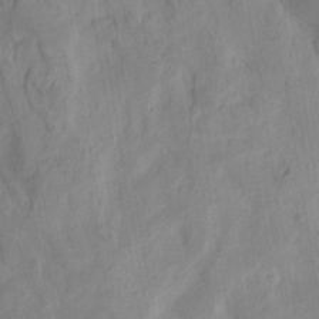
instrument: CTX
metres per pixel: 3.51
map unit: Ht
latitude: -5.1053
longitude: -62.5357
